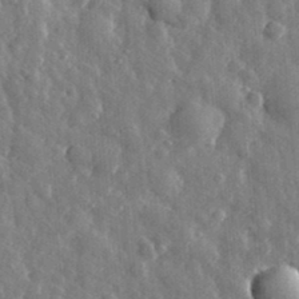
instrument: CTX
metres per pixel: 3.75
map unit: eHh
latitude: 33.2537
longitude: -80.4034
